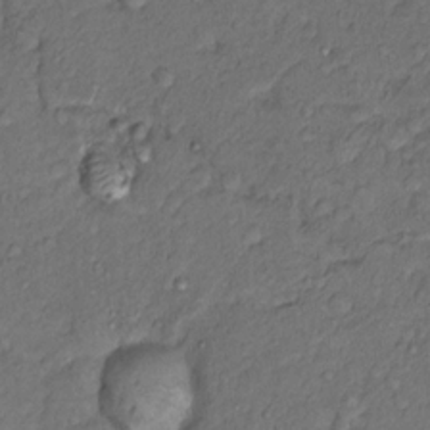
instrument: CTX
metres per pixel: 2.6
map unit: Hto
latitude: 13.7828
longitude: -29.5749
